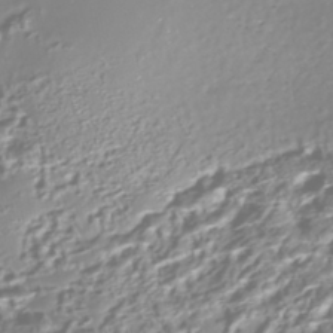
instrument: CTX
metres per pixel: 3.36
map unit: Nhe
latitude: -45.2187
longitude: 151.5399
